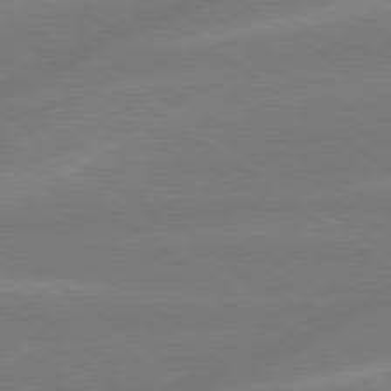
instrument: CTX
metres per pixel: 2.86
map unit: lApd
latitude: 79.1781
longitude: -141.9906
